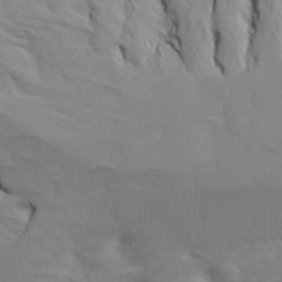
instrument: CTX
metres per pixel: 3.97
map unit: Htu
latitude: -7.2376
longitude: -68.2711
